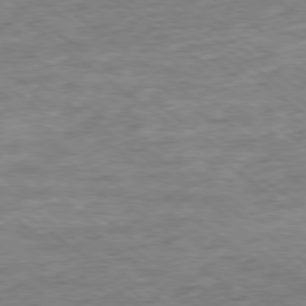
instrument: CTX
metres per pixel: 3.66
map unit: Ap
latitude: -79.2376
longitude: -102.7435
